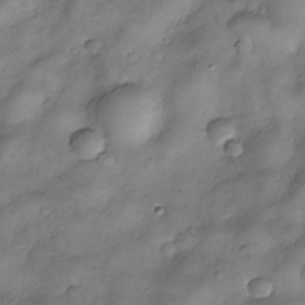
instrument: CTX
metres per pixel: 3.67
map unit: Nve
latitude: -25.6722
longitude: -148.9514
